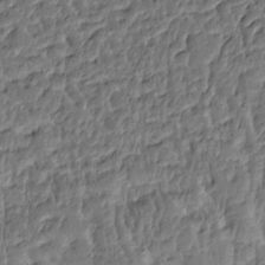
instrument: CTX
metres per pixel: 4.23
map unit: Ht
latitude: 9.4615
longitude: -77.8394
